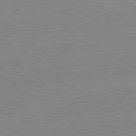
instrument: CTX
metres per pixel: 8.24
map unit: lApd
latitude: 81.7450
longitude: -157.8394
